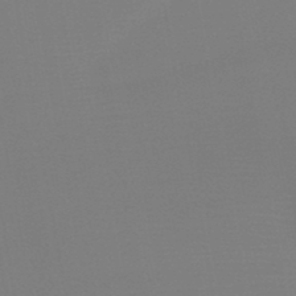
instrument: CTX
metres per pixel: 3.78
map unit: HNb
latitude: -46.4440
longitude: -44.4790
